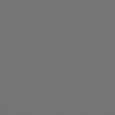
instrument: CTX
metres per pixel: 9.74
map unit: Hpe
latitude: 78.9325
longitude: 176.3873
